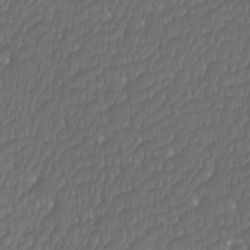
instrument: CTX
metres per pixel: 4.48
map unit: Htu
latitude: -11.0109
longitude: -73.5938
